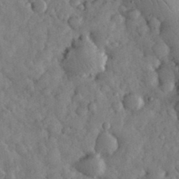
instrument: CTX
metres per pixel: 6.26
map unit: eHh
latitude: 33.5182
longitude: -69.5371
